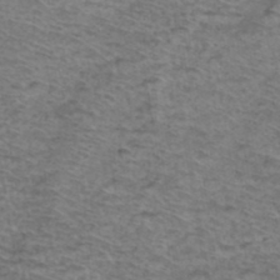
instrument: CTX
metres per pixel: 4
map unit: Hto
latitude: 38.1956
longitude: -45.4426
